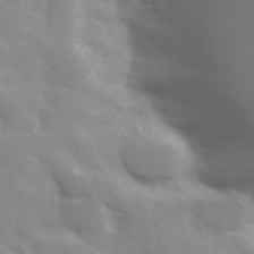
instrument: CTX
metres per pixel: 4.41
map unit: Hve
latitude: 30.7813
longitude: 150.3117
